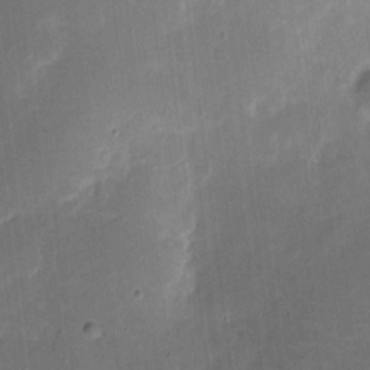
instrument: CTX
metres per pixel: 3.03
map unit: eHh
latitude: 4.8191
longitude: -66.7435
